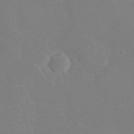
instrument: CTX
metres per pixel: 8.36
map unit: eHh
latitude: -3.2375
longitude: -75.1403
